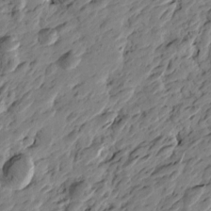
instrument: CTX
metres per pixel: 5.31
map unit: Htu
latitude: -3.3320
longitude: -179.0459
